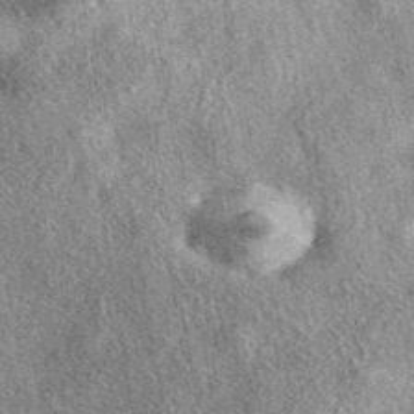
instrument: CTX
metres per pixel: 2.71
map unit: eAb
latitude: 39.4237
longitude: 107.0486
